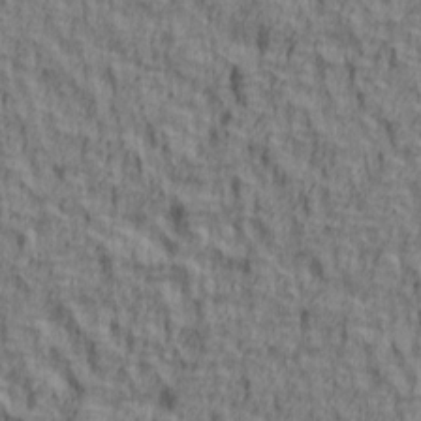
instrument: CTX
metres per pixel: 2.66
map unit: lAa
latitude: 4.8758
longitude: -114.6301
